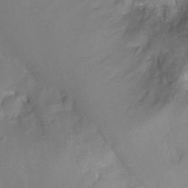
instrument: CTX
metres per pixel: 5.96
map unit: Nhu
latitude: -8.0661
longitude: -74.3278
